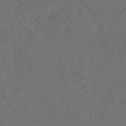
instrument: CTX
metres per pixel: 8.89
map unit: ANa
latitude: 43.6694
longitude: 26.8785
